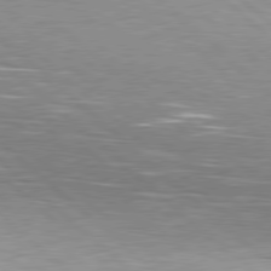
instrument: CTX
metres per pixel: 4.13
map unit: Hpe
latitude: 78.3468
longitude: -139.7072
